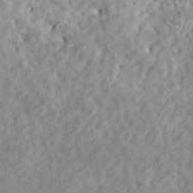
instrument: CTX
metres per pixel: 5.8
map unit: ANa
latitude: 41.8016
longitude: -86.5734
